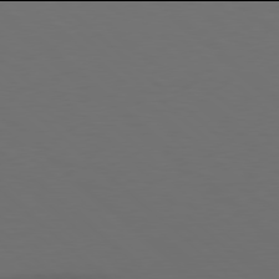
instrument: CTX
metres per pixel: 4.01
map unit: Hpe
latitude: 77.9906
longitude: -165.4426
